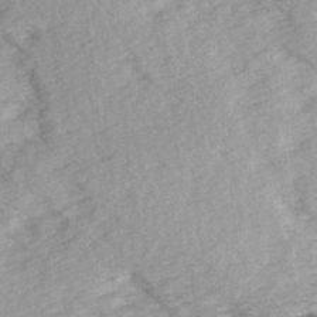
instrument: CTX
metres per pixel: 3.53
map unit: Ave
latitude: 14.5735
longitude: -104.1200
